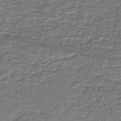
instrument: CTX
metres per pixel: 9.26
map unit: lHb
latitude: -39.3888
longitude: 58.7652
